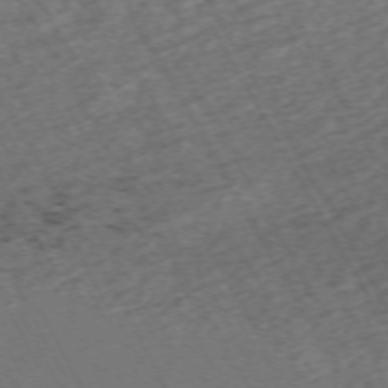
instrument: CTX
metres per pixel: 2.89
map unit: Hpe
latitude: -70.9164
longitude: 16.7652
